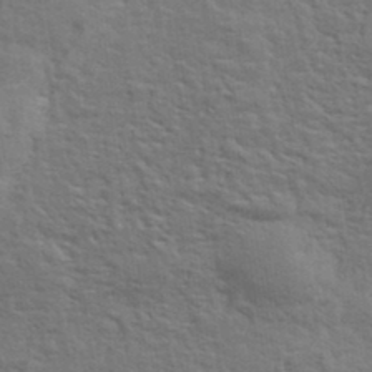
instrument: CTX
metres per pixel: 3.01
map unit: eHh
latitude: 36.7435
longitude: -81.4993
